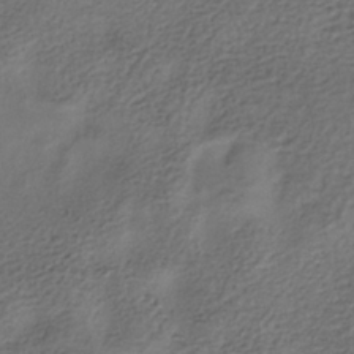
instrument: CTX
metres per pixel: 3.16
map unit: HNhu
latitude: -39.8045
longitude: 102.5196
